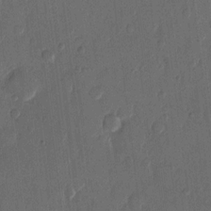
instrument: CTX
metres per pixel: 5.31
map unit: eHh
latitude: 13.3671
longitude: -68.9136
